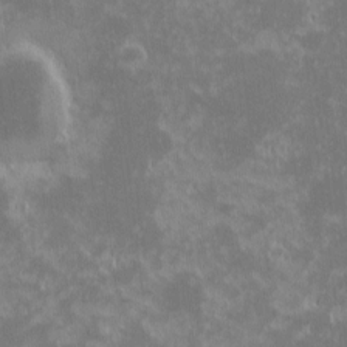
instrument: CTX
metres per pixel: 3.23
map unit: eHh
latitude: -1.1998
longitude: -85.2159
